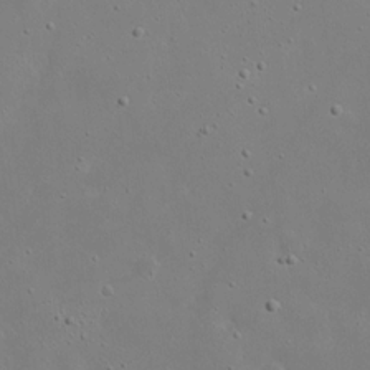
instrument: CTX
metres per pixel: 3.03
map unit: eHh
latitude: 17.5560
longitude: -71.3481
